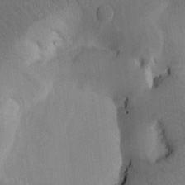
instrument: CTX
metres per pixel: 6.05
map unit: Htu
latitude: -0.3118
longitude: 172.4251
